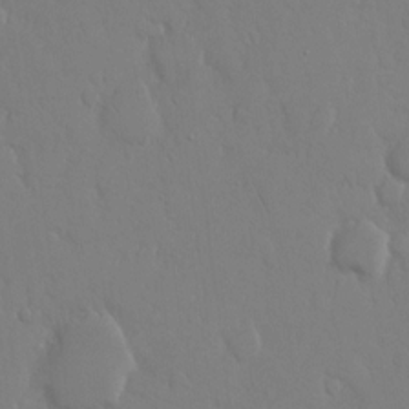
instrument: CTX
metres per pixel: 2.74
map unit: eHh
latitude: 14.1011
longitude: -71.4048
